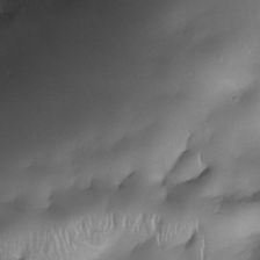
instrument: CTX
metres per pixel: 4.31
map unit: eHh
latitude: -22.9731
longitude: 15.8801
